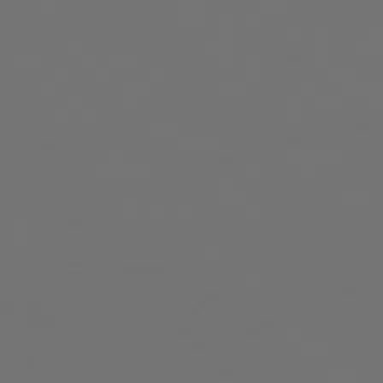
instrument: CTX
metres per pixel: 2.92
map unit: Ap
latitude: -76.4818
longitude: -62.5924
